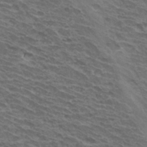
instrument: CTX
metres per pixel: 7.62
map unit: Hto
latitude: 33.6694
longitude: -41.2348
